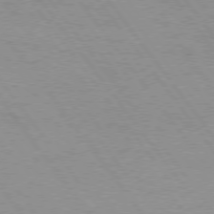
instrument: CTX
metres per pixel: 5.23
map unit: Hpe
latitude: 75.5371
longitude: -142.9325
